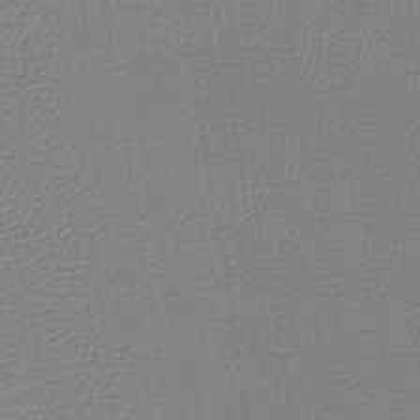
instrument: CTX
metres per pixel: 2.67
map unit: lHb
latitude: -43.2187
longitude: 71.2187
